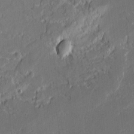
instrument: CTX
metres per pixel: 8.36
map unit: lAvf
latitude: -0.3307
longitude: -108.2144
